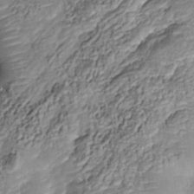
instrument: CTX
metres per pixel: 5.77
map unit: Nhu
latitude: -38.0661
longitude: -81.4426
